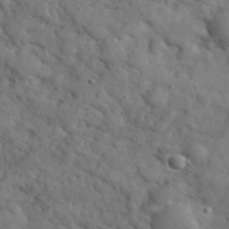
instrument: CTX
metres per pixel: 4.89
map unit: eHh
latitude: 37.6127
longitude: -67.5938
